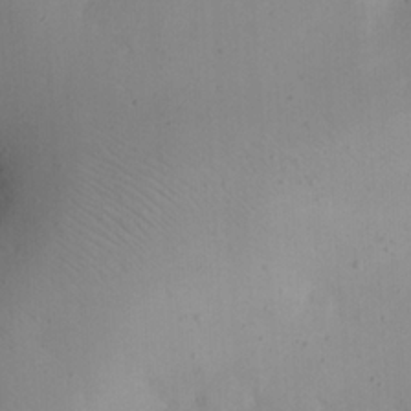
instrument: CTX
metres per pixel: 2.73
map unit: eHh
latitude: 23.7261
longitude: -66.5923
